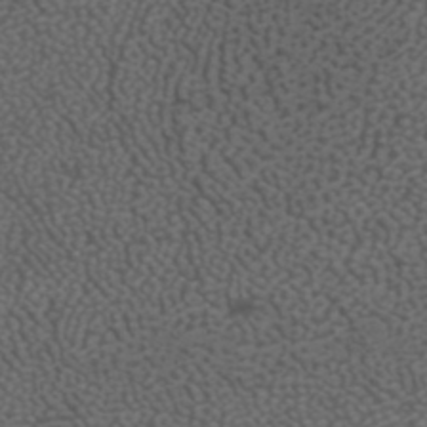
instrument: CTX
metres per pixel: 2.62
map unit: ANa
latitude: 41.3670
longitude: 27.7855
